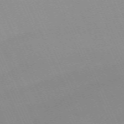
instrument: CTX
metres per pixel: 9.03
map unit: Nhu
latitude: -67.7100
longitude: 39.3699
